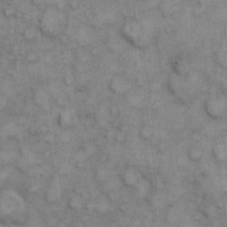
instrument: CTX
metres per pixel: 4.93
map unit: eHh
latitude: 7.0080
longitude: -64.8002
